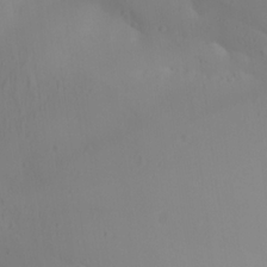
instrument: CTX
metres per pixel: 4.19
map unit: Ave
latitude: 22.9325
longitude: -137.0081
